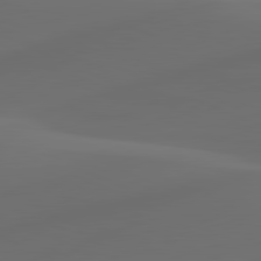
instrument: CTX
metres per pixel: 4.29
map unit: lApd
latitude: 80.8758
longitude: -83.3292
